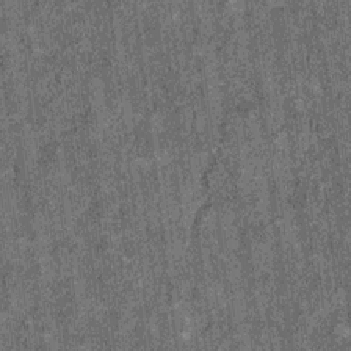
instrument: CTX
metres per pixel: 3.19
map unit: Ht
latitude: 8.4223
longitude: -37.4804
